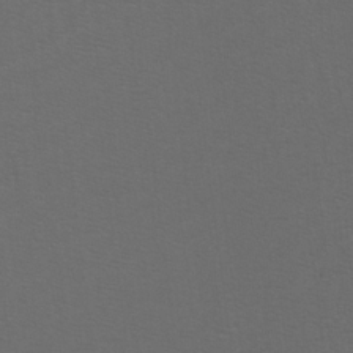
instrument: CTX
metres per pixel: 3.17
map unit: Nhu
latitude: -7.8611
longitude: -91.9150
